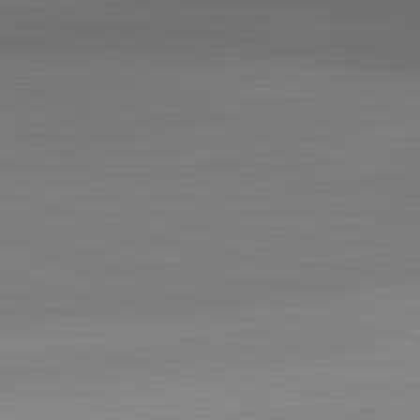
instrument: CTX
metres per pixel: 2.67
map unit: lApd
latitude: 83.2914
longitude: -134.2522
